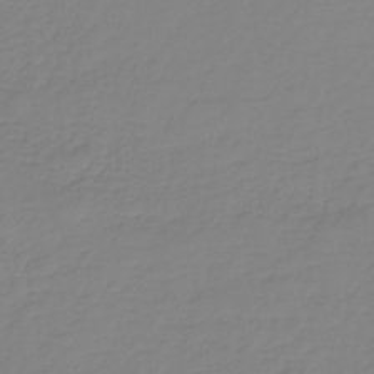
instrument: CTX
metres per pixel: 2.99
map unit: HNb
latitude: -35.6533
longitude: 51.3887
